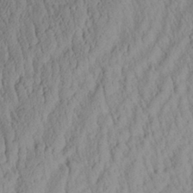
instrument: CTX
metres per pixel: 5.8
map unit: Aa
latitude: 29.3670
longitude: -135.7449
